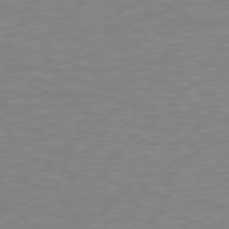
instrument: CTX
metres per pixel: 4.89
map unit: Hpe
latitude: 76.6868
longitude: -127.0648
